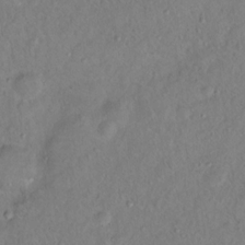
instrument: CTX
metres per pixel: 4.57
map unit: Hto
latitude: 12.9514
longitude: -36.6302
